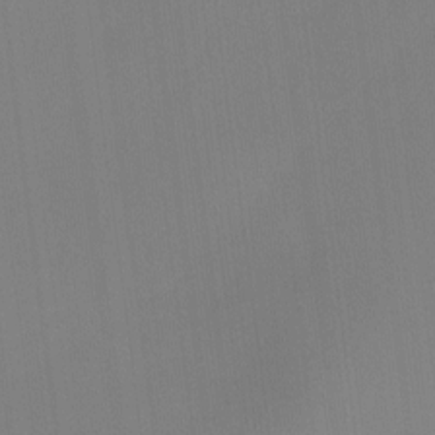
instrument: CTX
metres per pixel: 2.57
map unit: Hto
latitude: -11.3321
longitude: -38.2711
